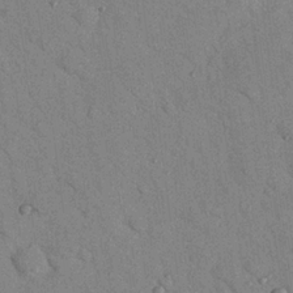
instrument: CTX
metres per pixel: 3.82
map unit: Nhu
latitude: 24.3467
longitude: -74.5546
